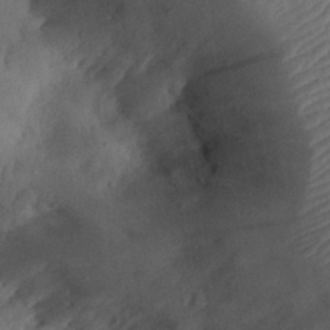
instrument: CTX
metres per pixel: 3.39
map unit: eHh
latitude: 30.7813
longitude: -73.2915
